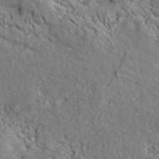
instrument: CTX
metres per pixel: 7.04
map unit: lHvf
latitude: 41.8583
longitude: -88.8002
